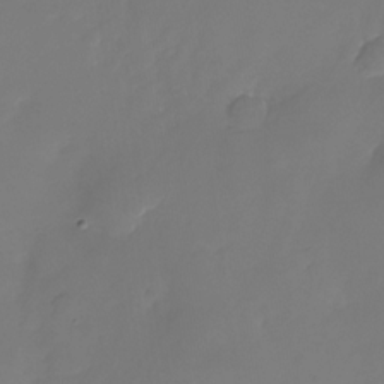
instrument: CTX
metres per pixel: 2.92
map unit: Nhu
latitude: -26.3495
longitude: -71.0836
